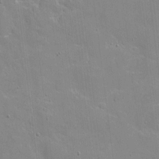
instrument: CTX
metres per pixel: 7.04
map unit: eHh
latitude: 4.2900
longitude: -67.1025
